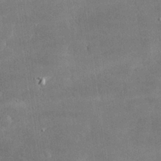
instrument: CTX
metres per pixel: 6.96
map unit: lHvf
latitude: 30.7058
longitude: -93.4426
